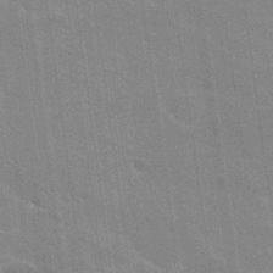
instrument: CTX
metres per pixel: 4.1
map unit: Hto
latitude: 26.0444
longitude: -43.0647
